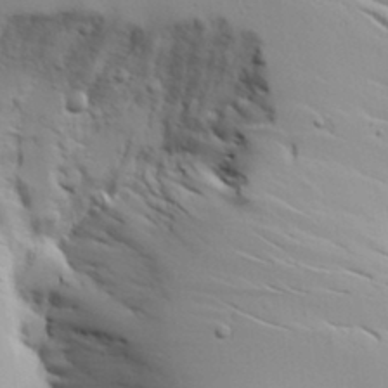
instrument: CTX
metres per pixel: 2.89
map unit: lAvf
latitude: 16.4412
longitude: -125.4993
